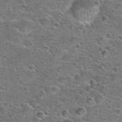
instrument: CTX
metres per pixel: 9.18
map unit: Hto
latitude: 23.8016
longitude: -49.9717
